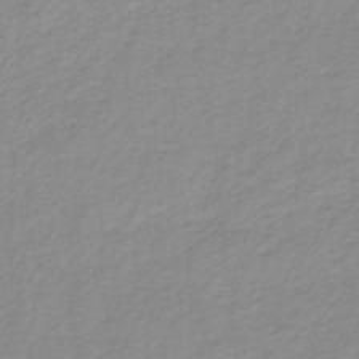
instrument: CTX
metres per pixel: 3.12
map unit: HNb
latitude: -31.5588
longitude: 62.8219
